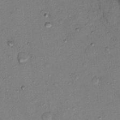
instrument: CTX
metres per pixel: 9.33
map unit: Nhu
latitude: 12.1011
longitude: -28.6679
